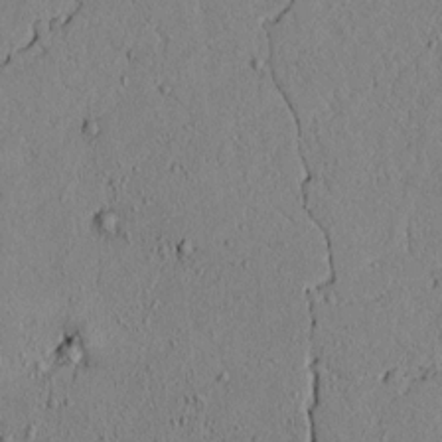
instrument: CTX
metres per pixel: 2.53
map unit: lAvf
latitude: 5.2915
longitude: 166.7085
